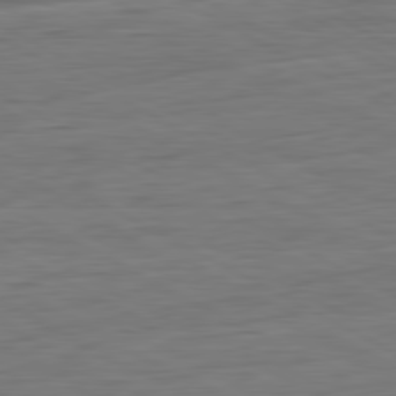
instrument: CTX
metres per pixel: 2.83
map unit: Ap
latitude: -81.6344
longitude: -78.1578
